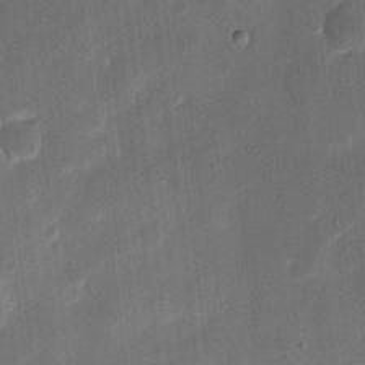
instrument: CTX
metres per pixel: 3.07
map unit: eHh
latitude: 11.3860
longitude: -68.6302
